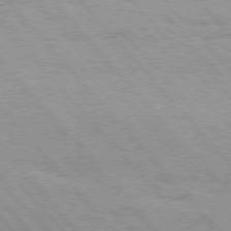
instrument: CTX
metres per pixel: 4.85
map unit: Hpe
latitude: 76.1011
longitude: -150.7246
